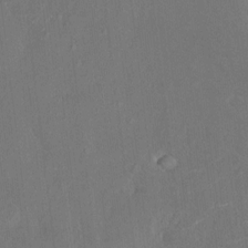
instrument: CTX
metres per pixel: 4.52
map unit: HNhu
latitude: 6.5546
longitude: 3.8233
